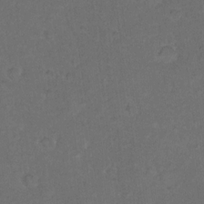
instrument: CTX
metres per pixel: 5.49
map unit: eHh
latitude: 17.1781
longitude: -63.8584
